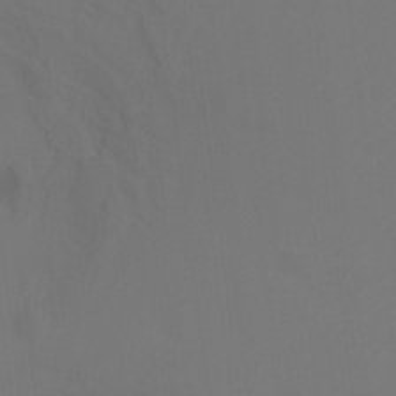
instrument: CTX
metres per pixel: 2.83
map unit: Ht
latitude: -10.7841
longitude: -34.7813
